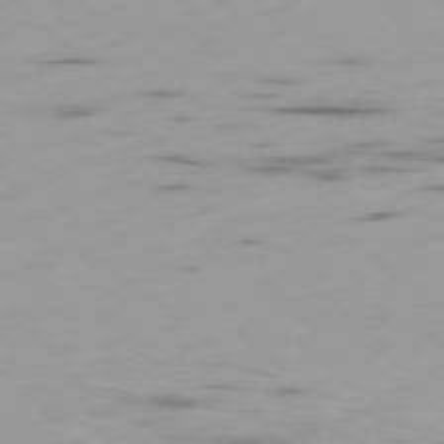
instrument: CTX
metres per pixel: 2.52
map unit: Ap
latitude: -78.8975
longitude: -61.3292
